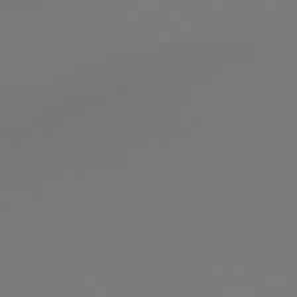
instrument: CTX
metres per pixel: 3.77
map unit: Hpe
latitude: 78.6680
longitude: 178.2928
